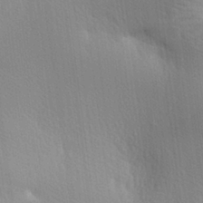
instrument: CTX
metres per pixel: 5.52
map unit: lAa
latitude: -8.2550
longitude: -124.2900
